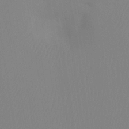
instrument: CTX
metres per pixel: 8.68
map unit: Ht
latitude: -8.2550
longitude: -31.3482
